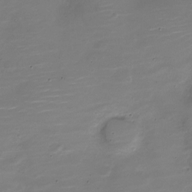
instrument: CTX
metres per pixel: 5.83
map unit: Nve
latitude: -21.0297
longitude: 104.4062
